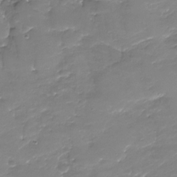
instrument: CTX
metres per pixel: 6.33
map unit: Nhu
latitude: -29.0109
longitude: -64.9136
